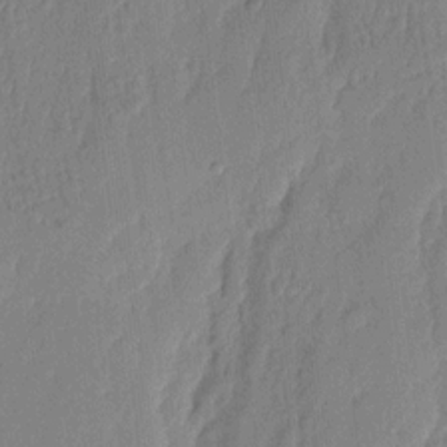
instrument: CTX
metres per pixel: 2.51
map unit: eHh
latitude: 4.5924
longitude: -76.8191
